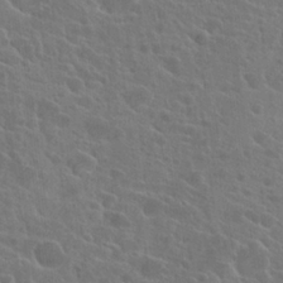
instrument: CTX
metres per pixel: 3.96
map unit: Hto
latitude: 23.2348
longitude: -39.6316
